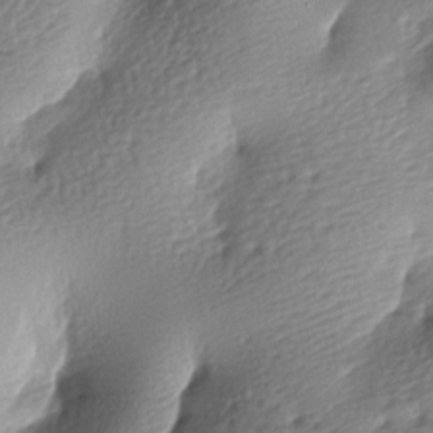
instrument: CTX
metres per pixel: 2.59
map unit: lAa
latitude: -8.6707
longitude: -127.1214
